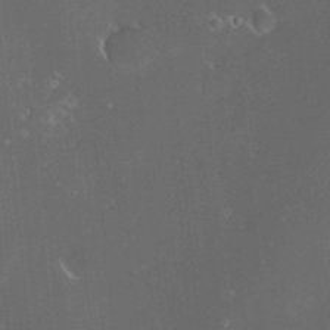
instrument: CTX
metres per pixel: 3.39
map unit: HNhu
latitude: 6.1200
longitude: 12.6519
